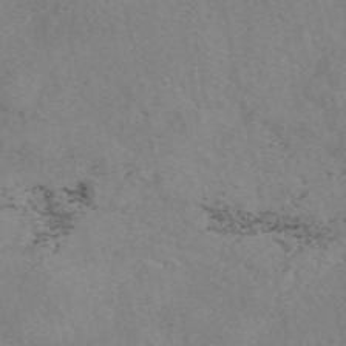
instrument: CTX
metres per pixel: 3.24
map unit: eAb
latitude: 48.9136
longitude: 106.7086
